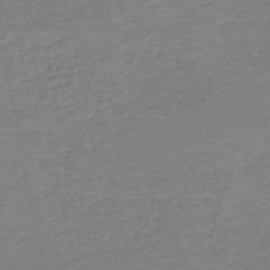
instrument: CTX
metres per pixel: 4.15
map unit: HNb
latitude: -50.2173
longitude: -51.0080
